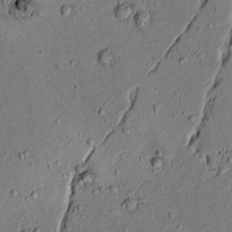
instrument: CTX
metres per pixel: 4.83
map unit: lAvf
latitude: 4.5546
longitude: 167.4454
